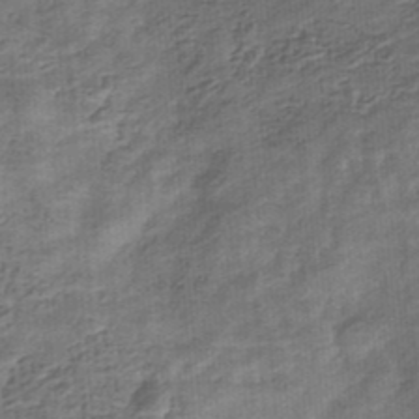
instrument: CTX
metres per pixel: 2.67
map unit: eHb
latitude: -34.1606
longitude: 79.3887
